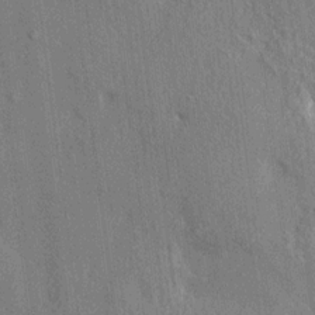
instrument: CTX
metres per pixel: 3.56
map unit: HNhu
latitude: 13.1214
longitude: 9.8422
